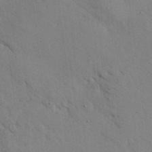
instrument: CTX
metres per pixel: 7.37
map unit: Nhu
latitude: 27.1592
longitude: -71.3859
